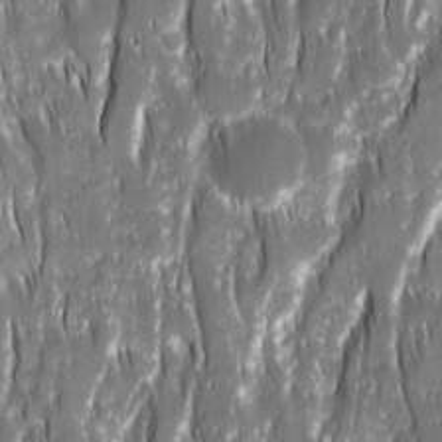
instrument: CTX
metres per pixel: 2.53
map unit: Ave
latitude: 15.1215
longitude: -134.1389
